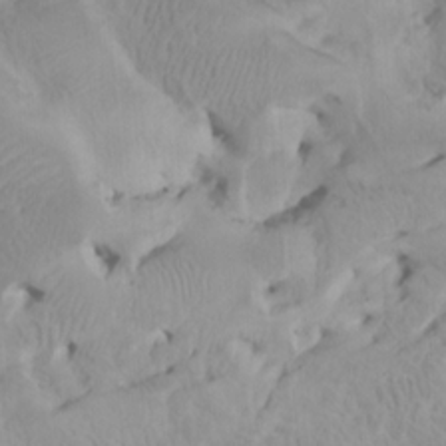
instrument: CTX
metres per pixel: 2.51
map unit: Htu
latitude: -7.7477
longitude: -66.4034
